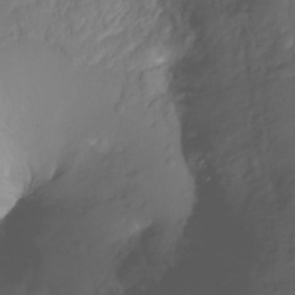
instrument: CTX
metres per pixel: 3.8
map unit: Ht
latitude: -10.0283
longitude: -35.9528
